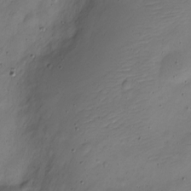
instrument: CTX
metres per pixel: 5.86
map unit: Nve
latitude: -22.7463
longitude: 105.8800
